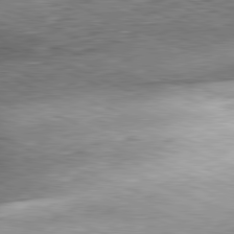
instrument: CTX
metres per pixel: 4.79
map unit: Hpe
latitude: -81.9745
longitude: 11.8422
